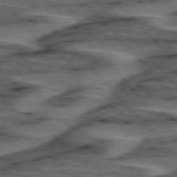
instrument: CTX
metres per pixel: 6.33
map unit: lApd
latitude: 76.1766
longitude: -77.5749
